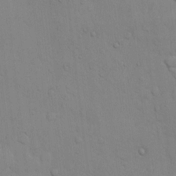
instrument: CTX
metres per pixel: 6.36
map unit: Hto
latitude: 12.0633
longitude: -56.6679
